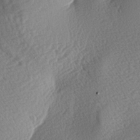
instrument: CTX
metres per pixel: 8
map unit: lAa
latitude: -3.3320
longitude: -128.1389
